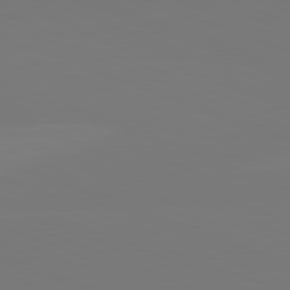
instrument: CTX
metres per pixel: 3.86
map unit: lApd
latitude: 82.1577
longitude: 146.5196
